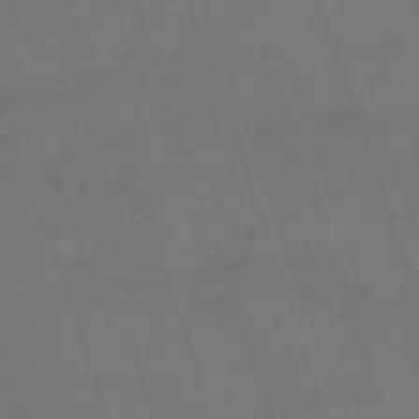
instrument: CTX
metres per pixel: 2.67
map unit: HNb
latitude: -54.5007
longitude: -37.0459
